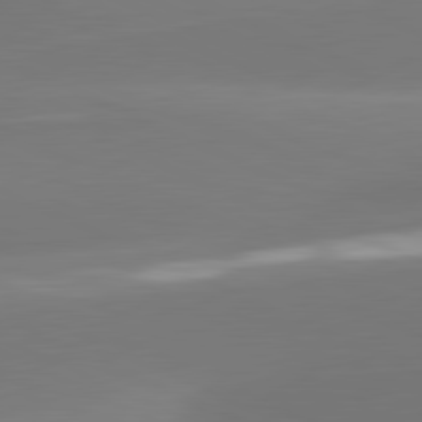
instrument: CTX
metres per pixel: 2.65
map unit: lApd
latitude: 81.4804
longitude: -160.1011
